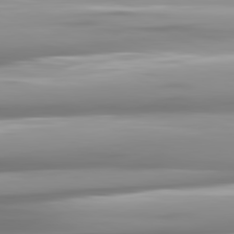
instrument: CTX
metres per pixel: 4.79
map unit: lApd
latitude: 81.3293
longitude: -139.1781
